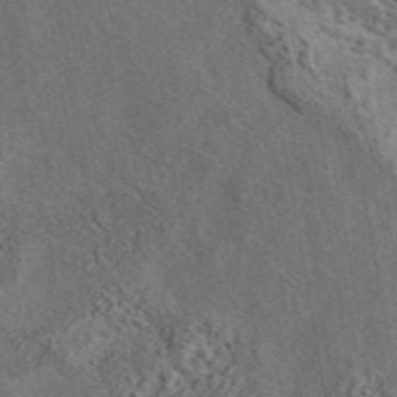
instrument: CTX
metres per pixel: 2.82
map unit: eAb
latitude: 43.8772
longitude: 115.6155
